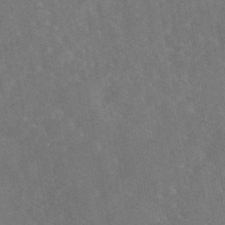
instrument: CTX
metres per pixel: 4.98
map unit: eAb
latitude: 45.3481
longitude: 116.4628
